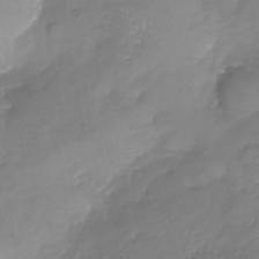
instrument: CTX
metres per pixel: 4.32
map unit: Nhu
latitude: -26.1605
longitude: -58.1578
